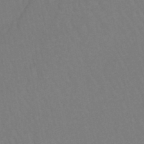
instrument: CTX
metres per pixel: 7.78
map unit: lHb
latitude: -46.3684
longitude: 77.6533
